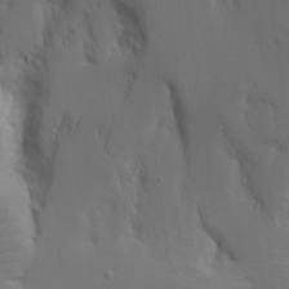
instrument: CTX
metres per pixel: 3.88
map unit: Aa
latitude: 18.3278
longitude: -124.9513
